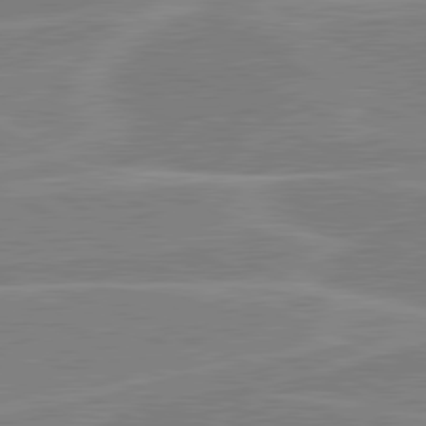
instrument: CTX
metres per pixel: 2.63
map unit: lApd
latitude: 80.8191
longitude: 122.2740
